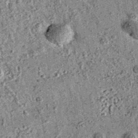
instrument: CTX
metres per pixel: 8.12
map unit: eAb
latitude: 36.1011
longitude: 110.8786
